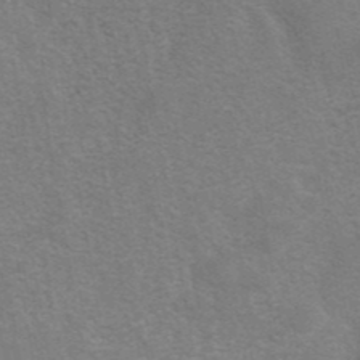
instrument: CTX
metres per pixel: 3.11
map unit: eAb
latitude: 41.7827
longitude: 106.7652
